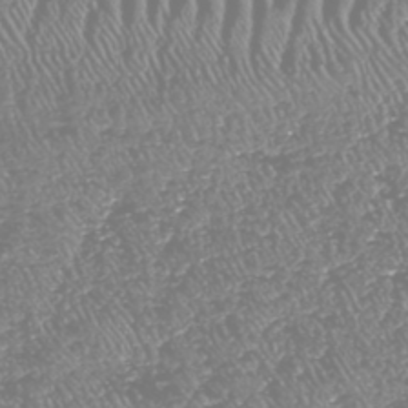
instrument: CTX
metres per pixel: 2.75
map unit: HNhu
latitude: -48.3118
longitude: 29.3321
